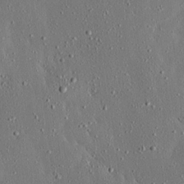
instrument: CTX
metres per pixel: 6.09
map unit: Ave
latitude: 17.2537
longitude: -139.7072
